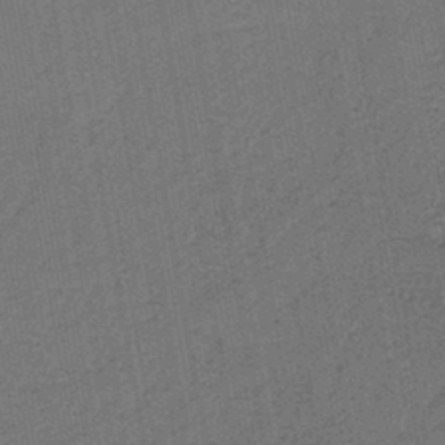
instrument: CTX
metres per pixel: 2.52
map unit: lHb
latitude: -43.6154
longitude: 63.2376
